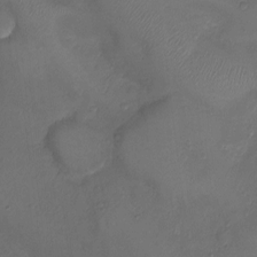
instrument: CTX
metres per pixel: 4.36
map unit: Ht
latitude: -6.7274
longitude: -21.1970
